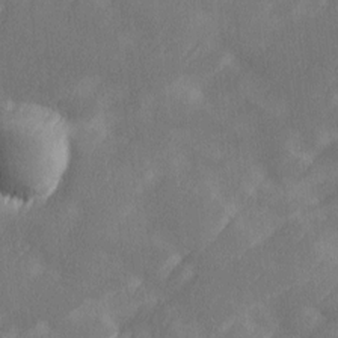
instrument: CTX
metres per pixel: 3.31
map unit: Ave
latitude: 10.4790
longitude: -106.0255
